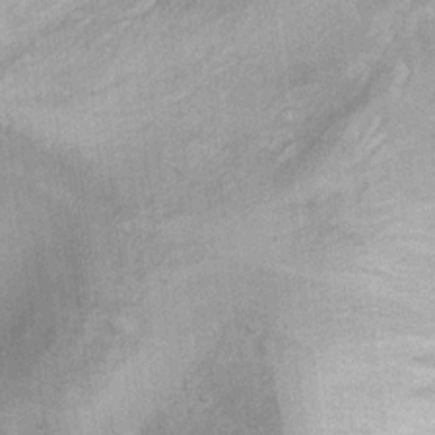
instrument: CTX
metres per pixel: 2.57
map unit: Hto
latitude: 11.5560
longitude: -36.0255
